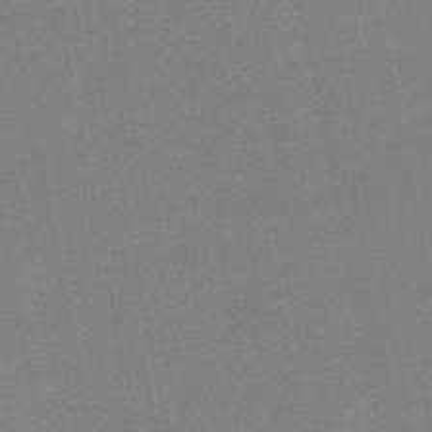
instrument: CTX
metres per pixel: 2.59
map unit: lHb
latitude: -49.5588
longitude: 79.4454
